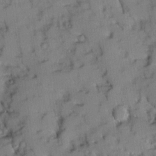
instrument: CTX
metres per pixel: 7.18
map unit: Ave
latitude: 9.1781
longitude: -103.0647
